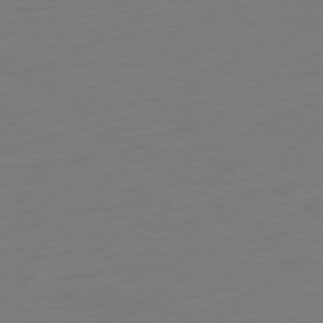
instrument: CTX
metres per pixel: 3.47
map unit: Ap
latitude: -79.0864
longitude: -68.4601
